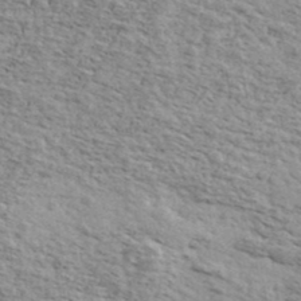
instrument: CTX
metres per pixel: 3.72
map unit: Ave
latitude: 41.2536
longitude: -110.1578
